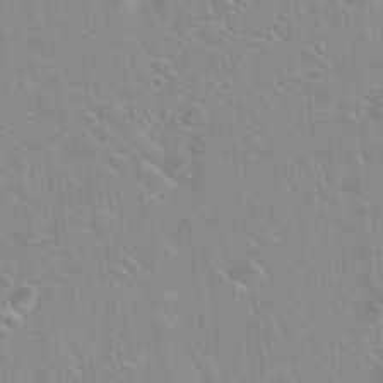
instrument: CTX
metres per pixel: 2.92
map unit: Hto
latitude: 22.2900
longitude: -52.5357
